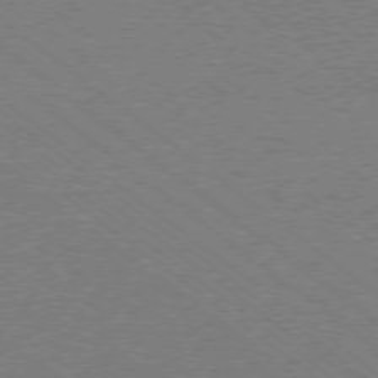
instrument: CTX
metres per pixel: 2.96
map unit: Ap
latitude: -78.4062
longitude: -83.0836
